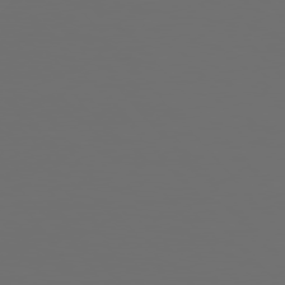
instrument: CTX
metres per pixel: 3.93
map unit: Hpe
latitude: 76.4412
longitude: -139.3859
